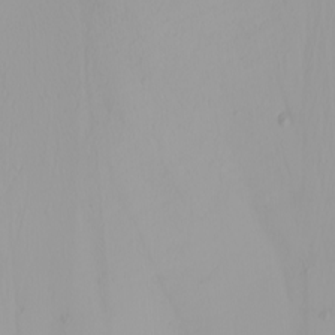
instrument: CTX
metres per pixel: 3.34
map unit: Nhu
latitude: -4.8408
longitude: -94.0444
